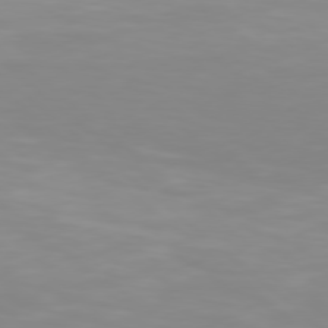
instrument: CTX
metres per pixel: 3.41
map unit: Hpe
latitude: 77.8016
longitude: -134.0255
